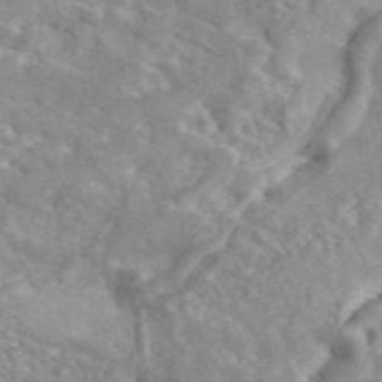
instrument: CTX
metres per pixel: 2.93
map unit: ANa
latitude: 46.6869
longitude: 26.8974
